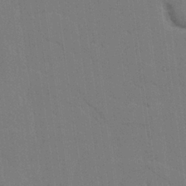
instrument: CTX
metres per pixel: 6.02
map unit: lAvf
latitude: 25.3859
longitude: -111.6505
